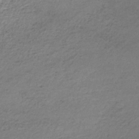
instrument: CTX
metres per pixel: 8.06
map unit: lHb
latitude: -34.6896
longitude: 62.0850
